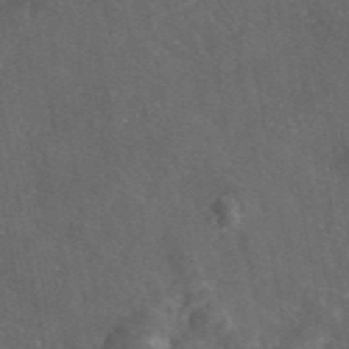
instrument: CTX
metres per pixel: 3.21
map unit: eAb
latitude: 46.8002
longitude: 112.0094
